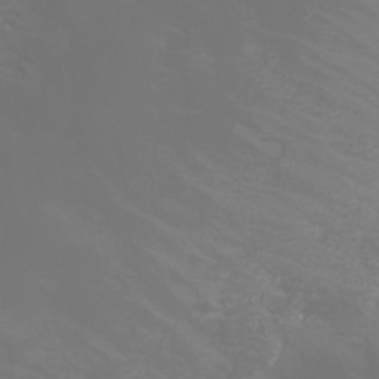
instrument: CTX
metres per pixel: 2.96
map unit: Htu
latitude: -6.0472
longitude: -72.6491
